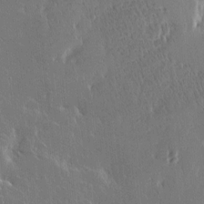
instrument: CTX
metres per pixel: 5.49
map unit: Htu
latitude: -4.2928
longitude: 174.5951
